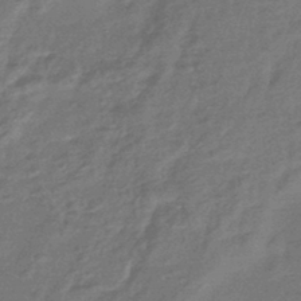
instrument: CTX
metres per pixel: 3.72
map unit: eHb
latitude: -43.0675
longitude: 83.8800
